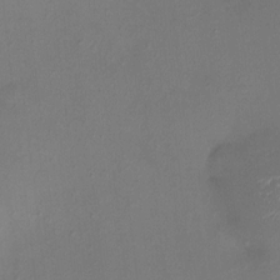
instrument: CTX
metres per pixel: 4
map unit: HNhu
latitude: 6.0255
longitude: 6.7463
